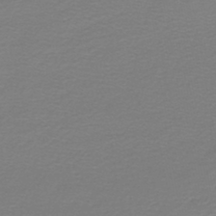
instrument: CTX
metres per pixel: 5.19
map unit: HNb
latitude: -45.8422
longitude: 53.8044
